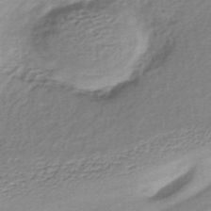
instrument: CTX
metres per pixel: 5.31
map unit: lHb
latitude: -35.0486
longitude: 60.5196
